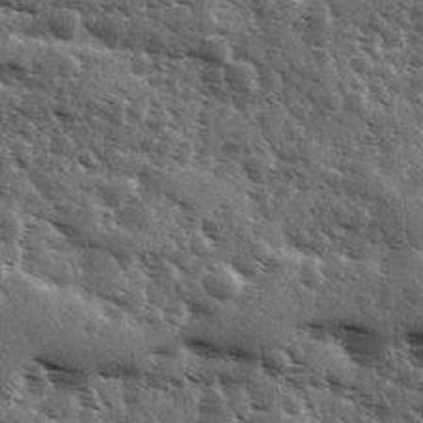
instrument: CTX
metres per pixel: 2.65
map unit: Ave
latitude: 11.2915
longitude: -102.8947
